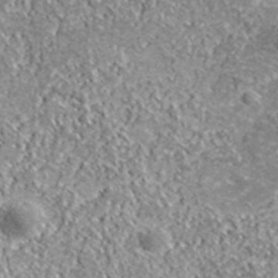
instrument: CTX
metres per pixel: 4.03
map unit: lHvf
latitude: 38.6112
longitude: -87.9339
